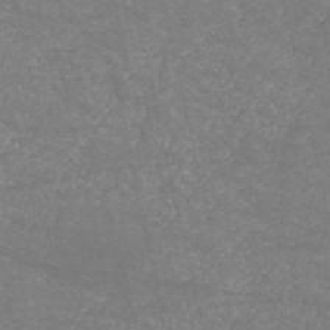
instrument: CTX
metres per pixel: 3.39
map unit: HNb
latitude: -53.8800
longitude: -38.4601
